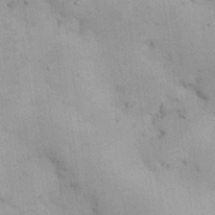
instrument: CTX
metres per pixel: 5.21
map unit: Nhu
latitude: 26.6302
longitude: -68.4979
